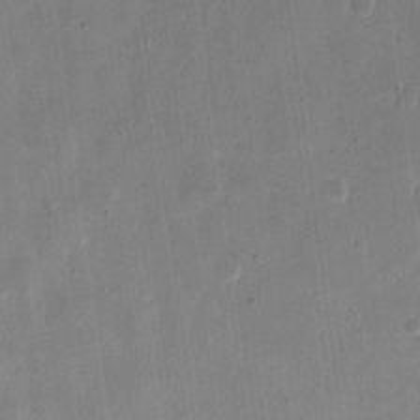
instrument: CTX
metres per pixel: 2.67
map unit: eHh
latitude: 10.7435
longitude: -68.6680
